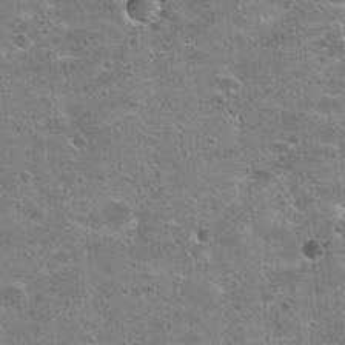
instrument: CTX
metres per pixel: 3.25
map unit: Hto
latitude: 22.4790
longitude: -49.0269
